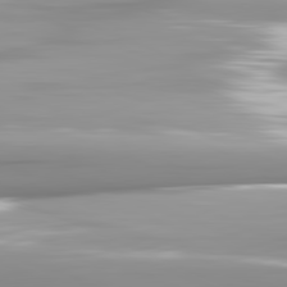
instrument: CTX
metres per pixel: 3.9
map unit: lApd
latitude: 81.8205
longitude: -143.0836
